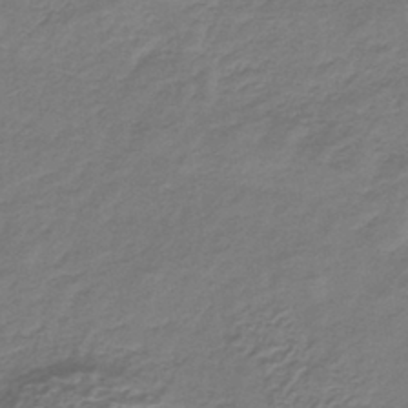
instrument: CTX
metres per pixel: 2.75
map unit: lHb
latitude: -39.4077
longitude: 71.8234
